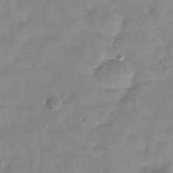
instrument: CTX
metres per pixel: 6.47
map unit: Hve
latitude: -32.1795
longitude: 90.7464
